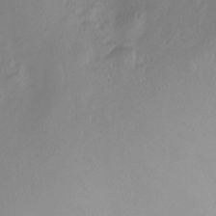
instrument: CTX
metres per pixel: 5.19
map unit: Nhu
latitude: -8.7463
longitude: -40.3845
